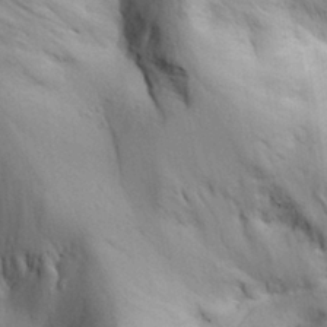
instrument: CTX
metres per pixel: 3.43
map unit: Aa
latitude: 29.2915
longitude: -144.9136
